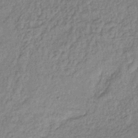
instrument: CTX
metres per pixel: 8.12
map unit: lHb
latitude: -35.7478
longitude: 66.3684
